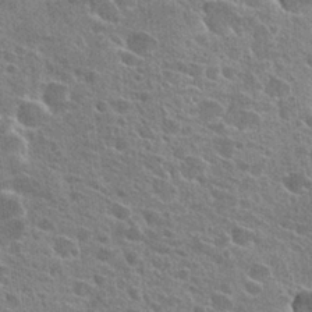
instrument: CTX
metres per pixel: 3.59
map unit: Hto
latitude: 24.0444
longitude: -39.9150
